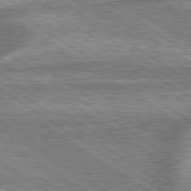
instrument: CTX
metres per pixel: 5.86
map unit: lApd
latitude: 79.6694
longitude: -169.9906
